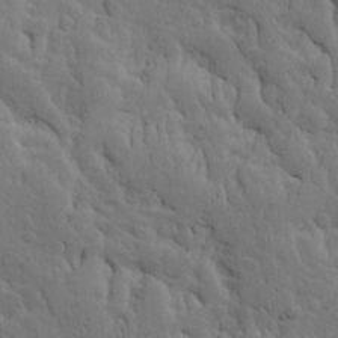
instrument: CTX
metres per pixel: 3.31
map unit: Ave
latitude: 13.9339
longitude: -131.9340
